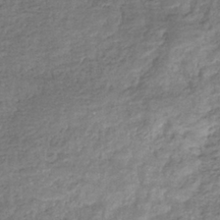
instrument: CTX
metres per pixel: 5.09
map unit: eHb
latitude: -34.2928
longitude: 77.3699
